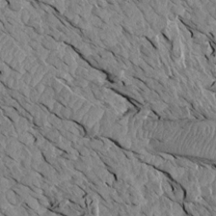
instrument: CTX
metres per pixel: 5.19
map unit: Aa
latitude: 14.8569
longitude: -141.9150
